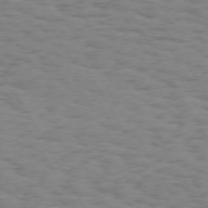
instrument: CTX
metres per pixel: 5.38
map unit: Hpe
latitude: 74.0444
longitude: -135.8583
